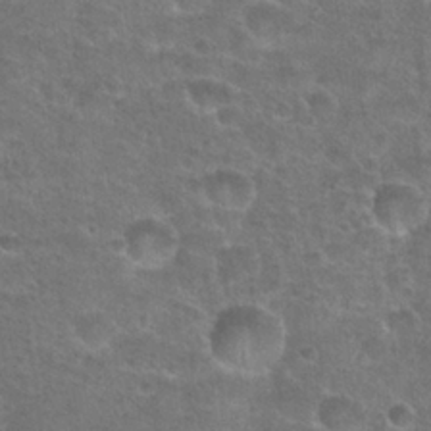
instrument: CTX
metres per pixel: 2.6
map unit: Hto
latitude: 23.9717
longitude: -49.4993
